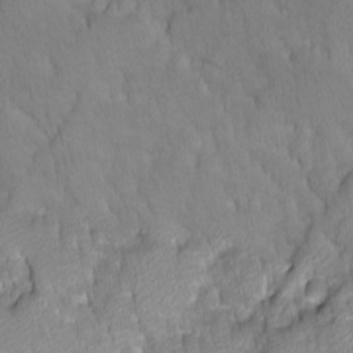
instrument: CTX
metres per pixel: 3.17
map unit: Ave
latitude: -10.9164
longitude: -118.2333
